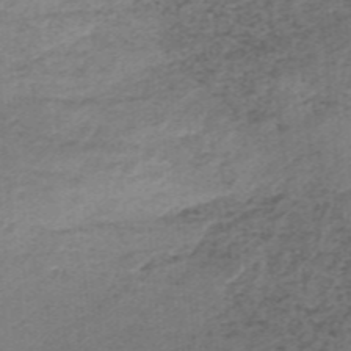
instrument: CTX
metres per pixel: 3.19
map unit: HNb
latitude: -34.8219
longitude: 60.1984
